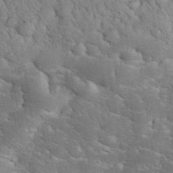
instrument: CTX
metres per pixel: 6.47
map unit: eHh
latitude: 34.7246
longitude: -65.8772
